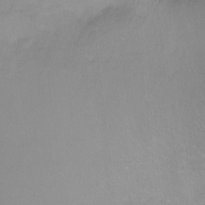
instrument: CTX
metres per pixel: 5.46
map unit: Ht
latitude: -8.9164
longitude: -35.5182
